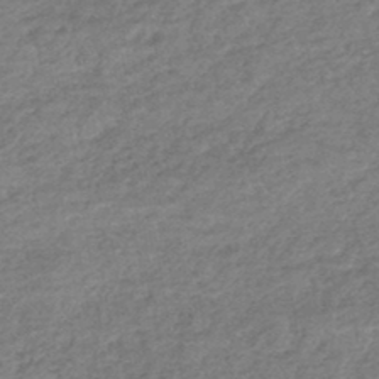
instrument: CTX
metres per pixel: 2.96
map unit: lHb
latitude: -44.3117
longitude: 70.5952
